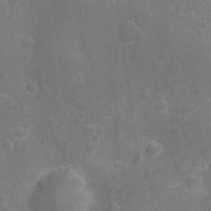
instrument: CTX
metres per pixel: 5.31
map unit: Nhu
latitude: -13.7667
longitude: -25.1781
